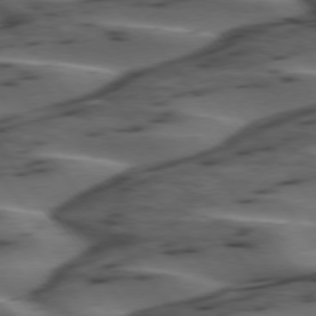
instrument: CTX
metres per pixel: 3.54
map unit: lApd
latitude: 75.3104
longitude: -70.8380
